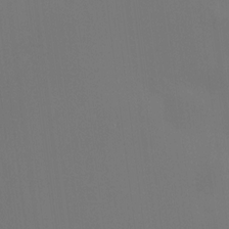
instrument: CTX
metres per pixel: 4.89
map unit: HNhu
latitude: 10.8191
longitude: 11.4077
